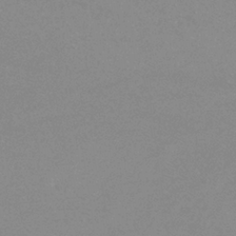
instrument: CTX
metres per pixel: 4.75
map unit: lHb
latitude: -33.4455
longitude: 69.6910
